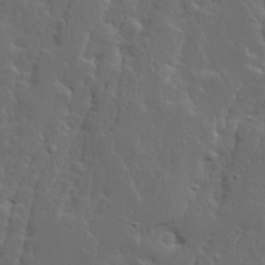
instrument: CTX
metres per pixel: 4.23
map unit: Ave
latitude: 14.2523
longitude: -135.7260
